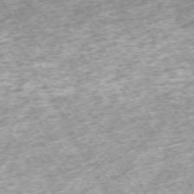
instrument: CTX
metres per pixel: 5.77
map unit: Hpe
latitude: -70.6708
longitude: 13.7667
